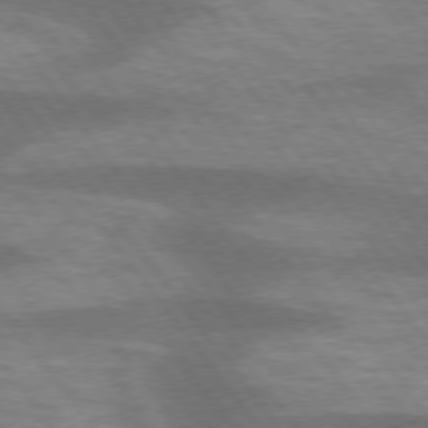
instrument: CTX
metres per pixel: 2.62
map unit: lApd
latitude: 75.4049
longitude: -57.3292
